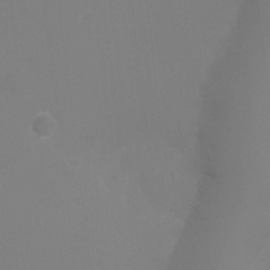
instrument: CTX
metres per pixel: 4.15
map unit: Ht
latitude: -6.6896
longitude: -21.0081
